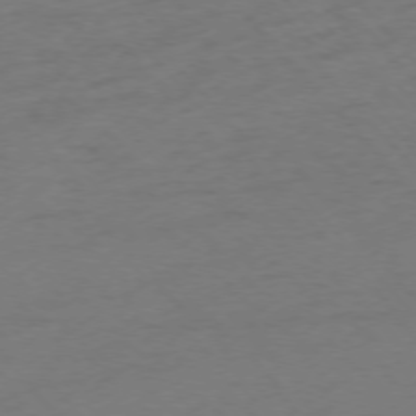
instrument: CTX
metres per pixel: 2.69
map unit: Ap
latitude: -76.1606
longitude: -80.4979
